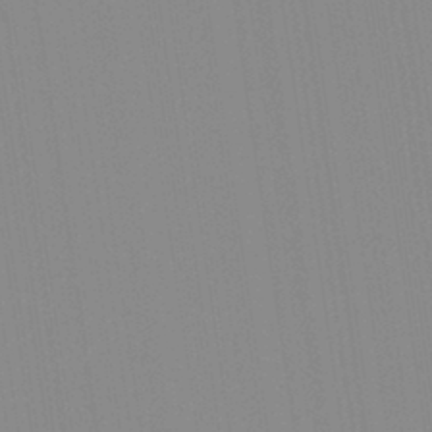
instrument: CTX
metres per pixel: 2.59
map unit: Aa
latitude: 32.4034
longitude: -142.5735
